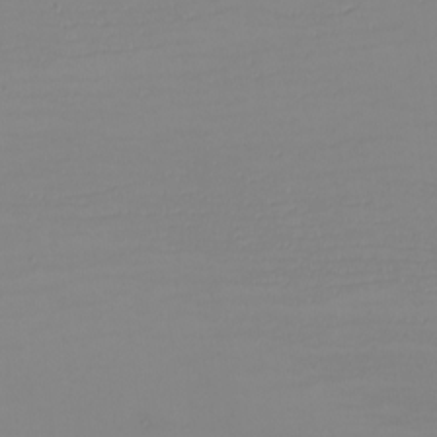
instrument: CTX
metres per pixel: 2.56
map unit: eHh
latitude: -6.1228
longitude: -82.6490
